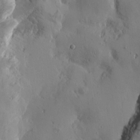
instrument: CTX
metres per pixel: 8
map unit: Htu
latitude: -3.5210
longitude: -176.8191
